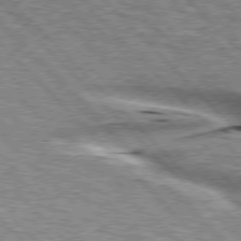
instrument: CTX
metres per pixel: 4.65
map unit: lApd
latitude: 76.1011
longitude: -58.6302
